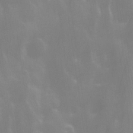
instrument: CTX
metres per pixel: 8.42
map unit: Ave
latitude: 13.3104
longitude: -104.4790
